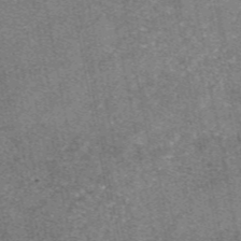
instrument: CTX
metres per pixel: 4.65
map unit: eAb
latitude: 47.6505
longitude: 106.7275
